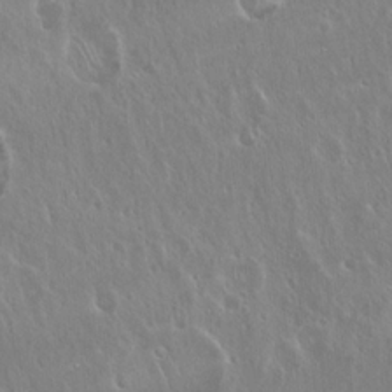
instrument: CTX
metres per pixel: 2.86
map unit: Hto
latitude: 18.7435
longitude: -57.3481
